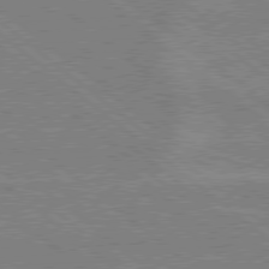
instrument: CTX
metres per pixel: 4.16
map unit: Hpe
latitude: 78.6680
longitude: -160.2144
